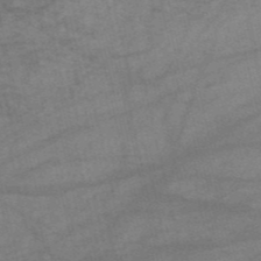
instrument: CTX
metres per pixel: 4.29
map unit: HNb
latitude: -53.8233
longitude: -43.3671
